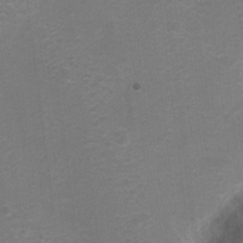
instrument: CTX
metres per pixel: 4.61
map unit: Hto
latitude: 4.4979
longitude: -32.1956
